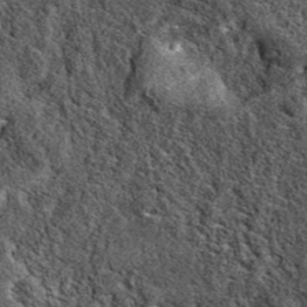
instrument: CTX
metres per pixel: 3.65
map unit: eAb
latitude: 39.0080
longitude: 109.5777
